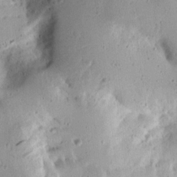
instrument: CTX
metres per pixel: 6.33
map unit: Aa
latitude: 13.5560
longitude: -140.1955
